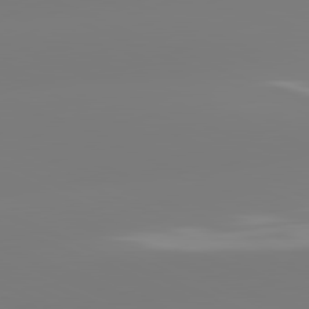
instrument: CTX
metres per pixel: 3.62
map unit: lApd
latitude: 81.5749
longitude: -158.9325
